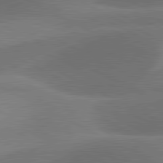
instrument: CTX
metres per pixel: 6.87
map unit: lApd
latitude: 81.1214
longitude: 124.8030
